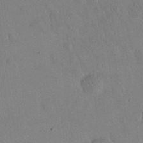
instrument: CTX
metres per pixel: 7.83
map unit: eHh
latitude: 24.7813
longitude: -65.9339
